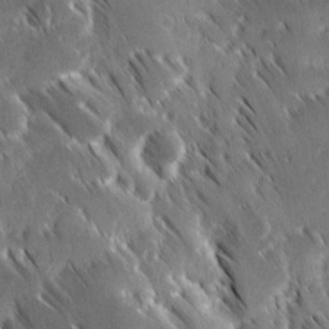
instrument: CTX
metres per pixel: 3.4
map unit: Ave
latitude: 9.0648
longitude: -104.2523
